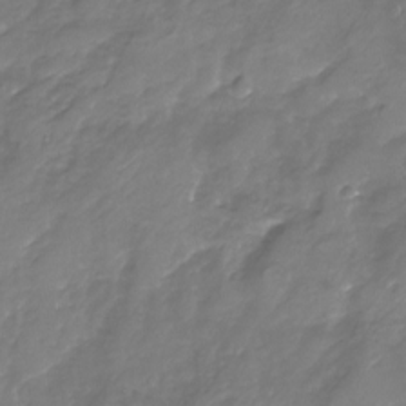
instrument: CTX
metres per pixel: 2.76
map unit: Nhu
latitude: -23.7289
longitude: -57.1025
